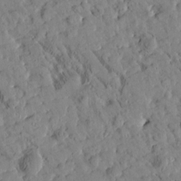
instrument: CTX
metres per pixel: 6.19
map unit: Htu
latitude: -2.3873
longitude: 174.5195
